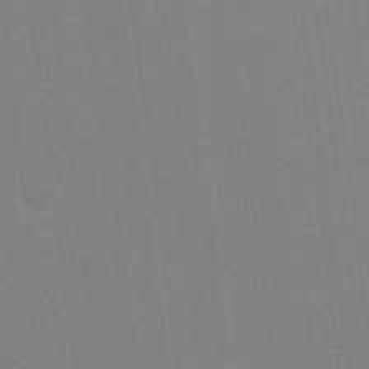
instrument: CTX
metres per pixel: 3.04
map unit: Ht
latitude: -11.6533
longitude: -46.2901
